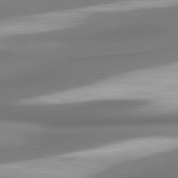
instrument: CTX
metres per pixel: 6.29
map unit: lApd
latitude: 80.2145
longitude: 179.3509
